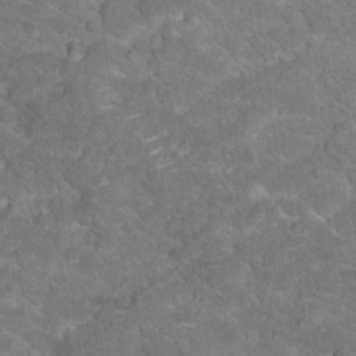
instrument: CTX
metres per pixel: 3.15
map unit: Hto
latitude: 18.0633
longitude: -35.8772
